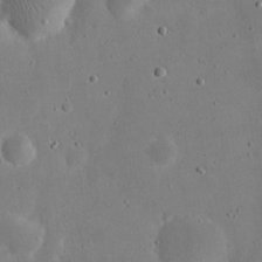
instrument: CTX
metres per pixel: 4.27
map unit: eHh
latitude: 21.3860
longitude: -68.8758
